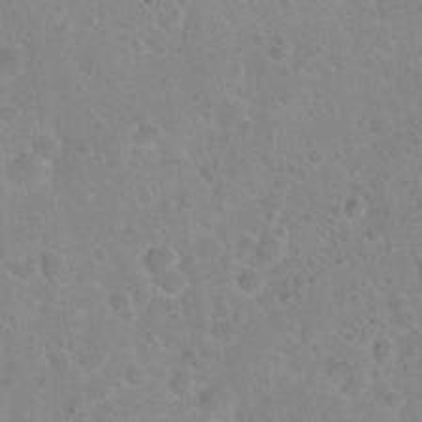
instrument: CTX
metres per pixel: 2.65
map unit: Hto
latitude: 22.5924
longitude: -50.9513
